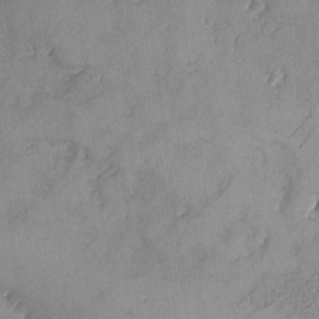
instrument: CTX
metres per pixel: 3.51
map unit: Ave
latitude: -7.7855
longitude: -118.5168
